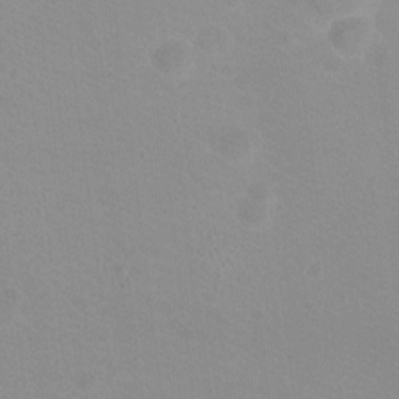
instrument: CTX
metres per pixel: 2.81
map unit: Hto
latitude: -8.6707
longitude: -42.9514
